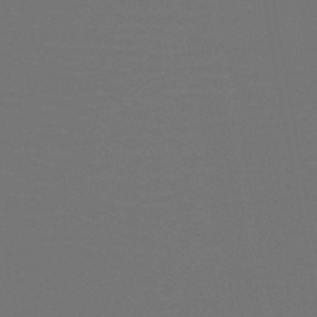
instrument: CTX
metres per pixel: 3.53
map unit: HNb
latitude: -47.6910
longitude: -44.4601
